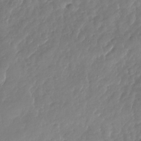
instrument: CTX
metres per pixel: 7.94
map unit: Nhu
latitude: -28.5763
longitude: -61.1403
